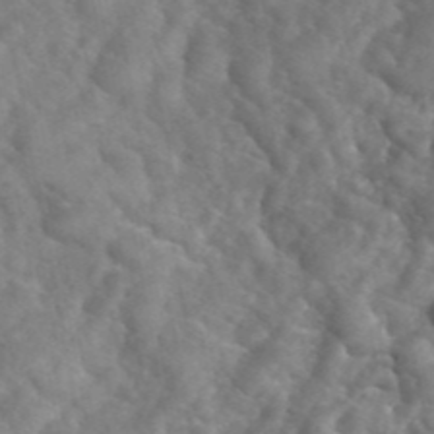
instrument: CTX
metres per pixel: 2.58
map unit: eHh
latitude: 40.5167
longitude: -56.7624
